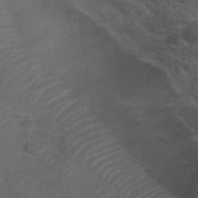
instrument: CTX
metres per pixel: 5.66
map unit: Nhu
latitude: 30.6680
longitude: -51.9906
